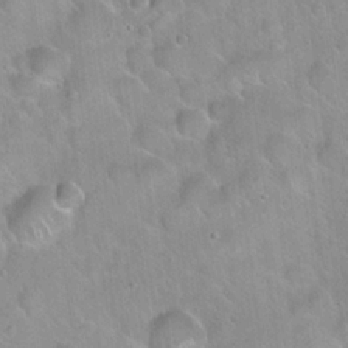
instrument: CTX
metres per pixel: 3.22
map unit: Hto
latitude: 20.9703
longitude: -52.5924
